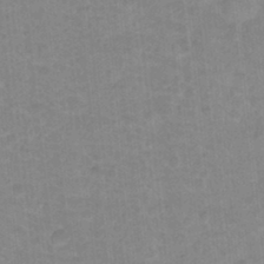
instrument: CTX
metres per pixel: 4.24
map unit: Hto
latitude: 16.7057
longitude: -35.0269
